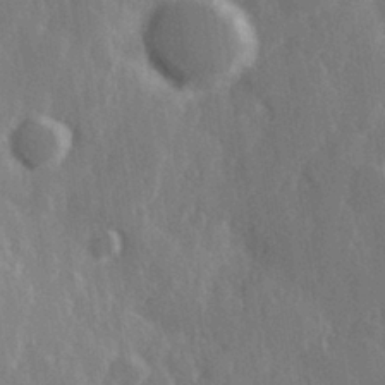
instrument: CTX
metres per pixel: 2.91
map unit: Hve
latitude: 27.5560
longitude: 150.2173
